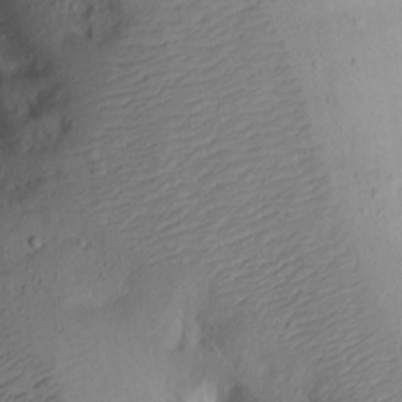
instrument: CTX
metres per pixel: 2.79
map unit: Aa
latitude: 14.8947
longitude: -142.6869
